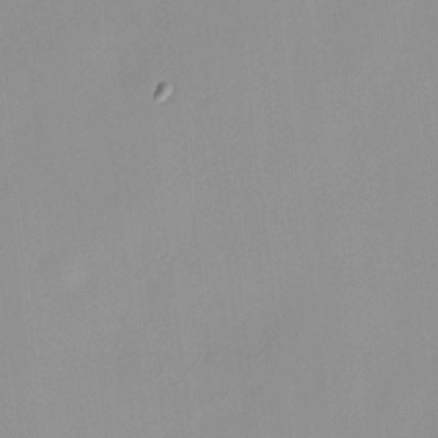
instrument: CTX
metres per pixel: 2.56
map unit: HNhu
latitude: 11.6127
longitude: 9.5588
